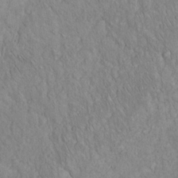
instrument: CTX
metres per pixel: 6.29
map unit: Hto
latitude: 16.0255
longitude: -56.6301
